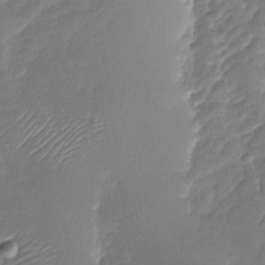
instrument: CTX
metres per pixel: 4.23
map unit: Nhu
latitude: -27.8422
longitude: -61.1403
